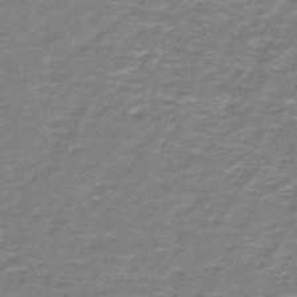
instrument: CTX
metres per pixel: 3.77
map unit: lHb
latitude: -43.1242
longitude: 55.6722
